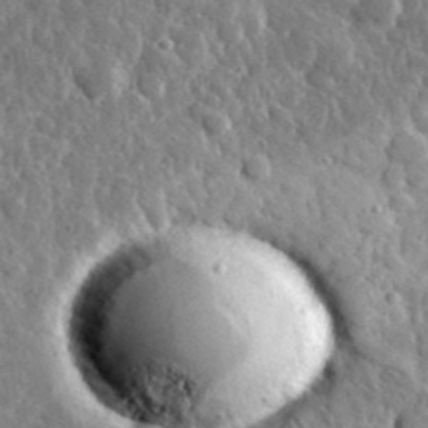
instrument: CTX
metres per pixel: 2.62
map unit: lHvf
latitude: 35.8772
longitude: -88.7058
